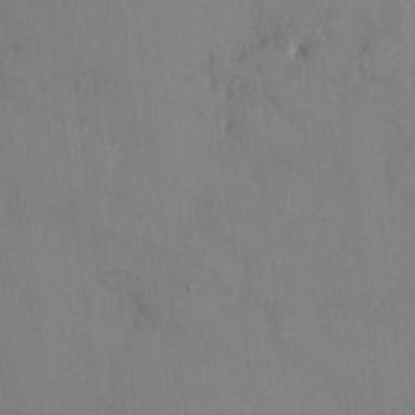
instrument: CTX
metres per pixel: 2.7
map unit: HNhu
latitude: 6.2711
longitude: 0.7653
